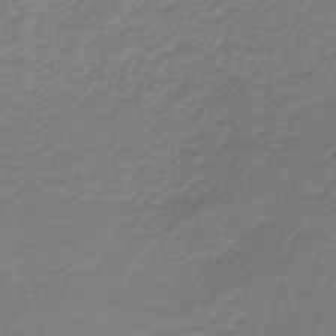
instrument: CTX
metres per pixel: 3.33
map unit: HNb
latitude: -34.5007
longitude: 56.2172
